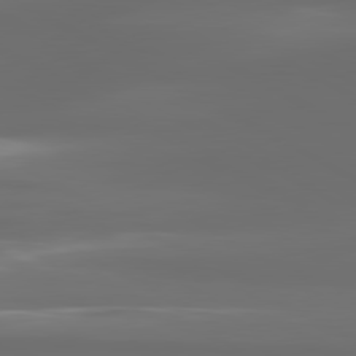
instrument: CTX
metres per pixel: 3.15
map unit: lApd
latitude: 80.6113
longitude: -137.9906
